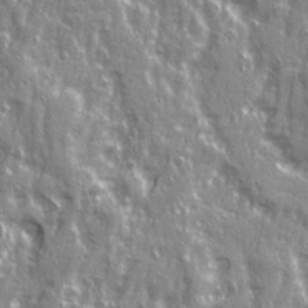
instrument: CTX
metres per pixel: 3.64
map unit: Ave
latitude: 22.2900
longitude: -133.4238
